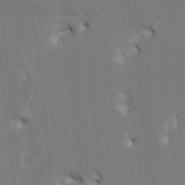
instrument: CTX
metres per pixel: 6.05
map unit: HNhu
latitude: 4.4034
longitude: -7.5560
